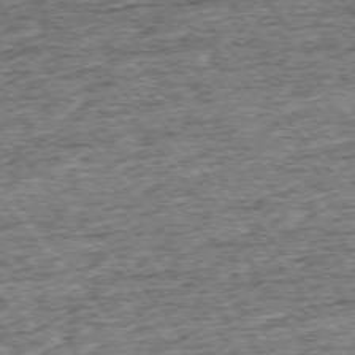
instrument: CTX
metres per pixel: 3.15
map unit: Ap
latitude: -75.5022
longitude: -91.9717
